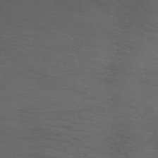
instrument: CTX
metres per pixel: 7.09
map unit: ANa
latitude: 39.2537
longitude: 23.5021
